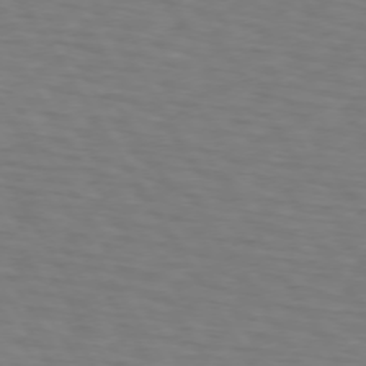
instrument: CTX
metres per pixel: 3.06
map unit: lApd
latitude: 72.9514
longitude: -74.9892
